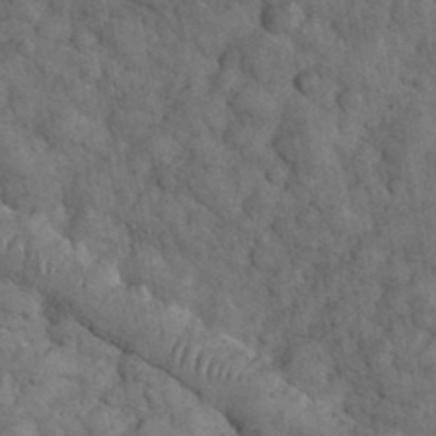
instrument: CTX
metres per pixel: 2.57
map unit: eHh
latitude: 33.3104
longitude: -68.2901
